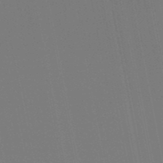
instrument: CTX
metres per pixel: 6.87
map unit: HNb
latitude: -51.0675
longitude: -47.1404
